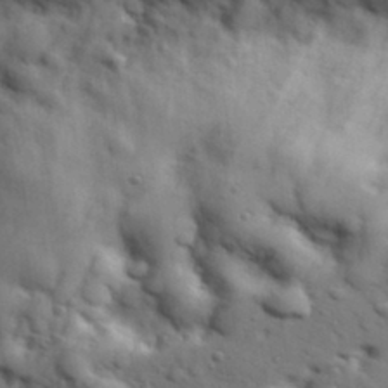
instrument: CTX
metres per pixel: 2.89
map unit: Hve
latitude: 31.9717
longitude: 150.7463
